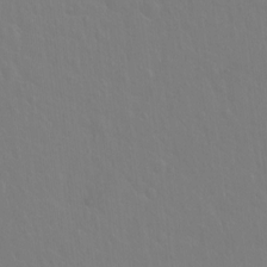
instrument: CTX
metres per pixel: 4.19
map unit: Hto
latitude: -3.3698
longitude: -35.0458
